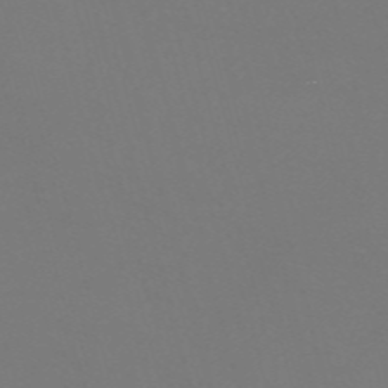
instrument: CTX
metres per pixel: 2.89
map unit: Nve
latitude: -58.2739
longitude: 60.3117
